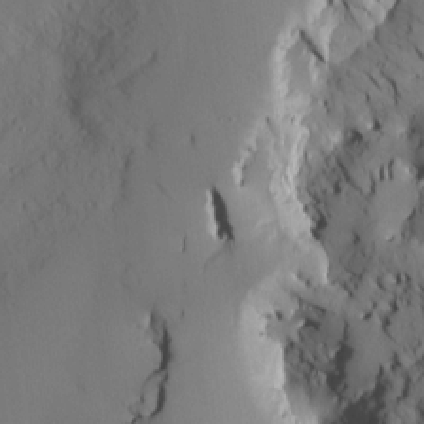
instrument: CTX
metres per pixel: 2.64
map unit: Nve
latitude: -8.1228
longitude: 175.8422
